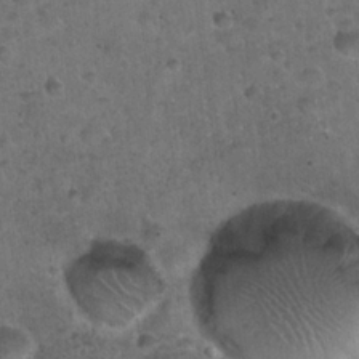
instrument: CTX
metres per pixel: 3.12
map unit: Hto
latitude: 22.5735
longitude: -53.2159
